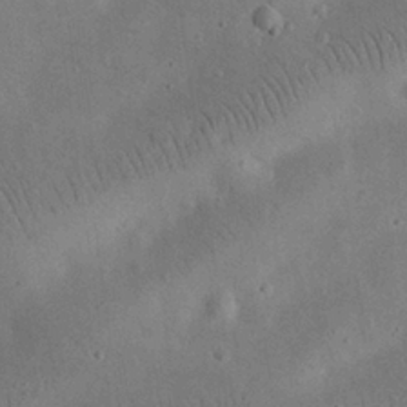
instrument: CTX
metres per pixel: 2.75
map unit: eHh
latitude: 25.6504
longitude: -68.5168
